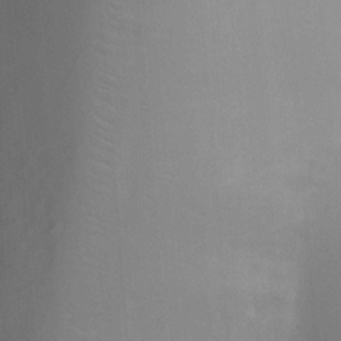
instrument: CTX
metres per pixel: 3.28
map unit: Ht
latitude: -1.0298
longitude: -34.9324
